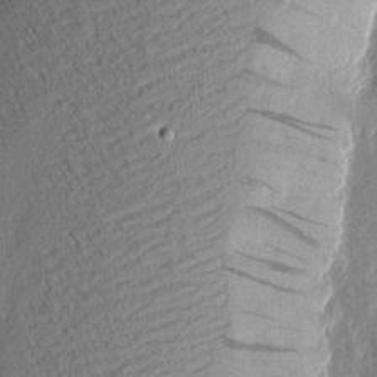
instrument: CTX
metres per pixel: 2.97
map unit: eHh
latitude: 3.4237
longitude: -76.8380
